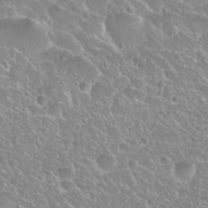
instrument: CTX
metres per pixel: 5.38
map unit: Hto
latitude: 27.5182
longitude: -50.9702
